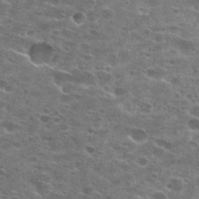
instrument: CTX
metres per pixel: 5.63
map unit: Hto
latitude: 27.9339
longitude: -47.4427
